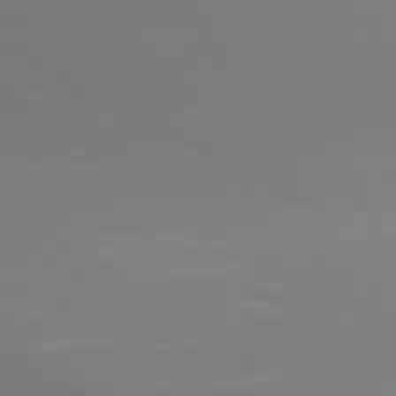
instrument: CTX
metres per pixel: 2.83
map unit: lApd
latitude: 81.0080
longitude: 146.3306
